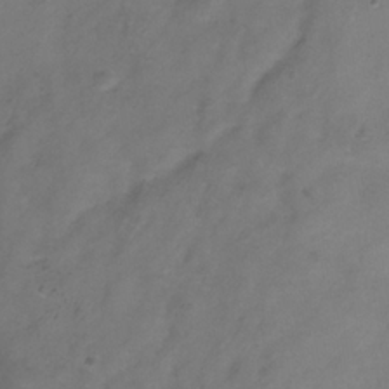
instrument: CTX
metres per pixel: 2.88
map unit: Hve
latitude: -34.1984
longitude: 90.8597
